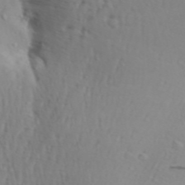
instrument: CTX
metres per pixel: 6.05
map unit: Aa
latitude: 30.3279
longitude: -135.8394
